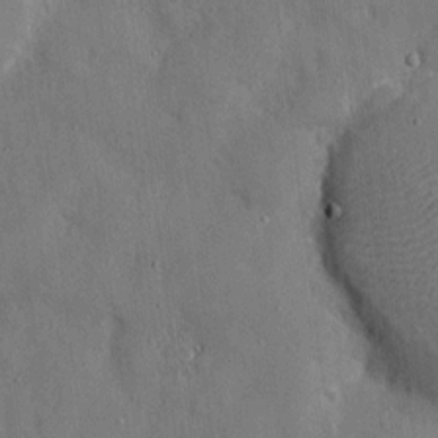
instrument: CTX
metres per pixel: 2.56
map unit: eHh
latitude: 8.1578
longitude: -68.6113
